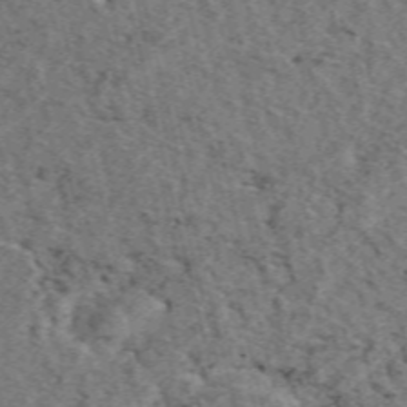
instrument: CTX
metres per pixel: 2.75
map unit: eAb
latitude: 44.9891
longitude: 111.4643
